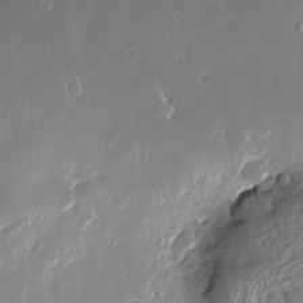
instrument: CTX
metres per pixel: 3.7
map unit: Nve
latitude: -7.6155
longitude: 173.1620
